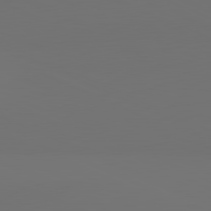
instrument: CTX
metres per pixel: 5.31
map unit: lApd
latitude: 81.4993
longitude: 147.7666
